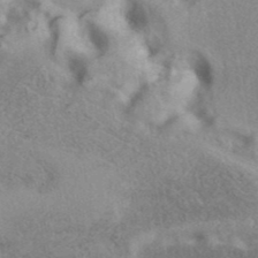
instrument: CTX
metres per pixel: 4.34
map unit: eAb
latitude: 40.8191
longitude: 103.3510
